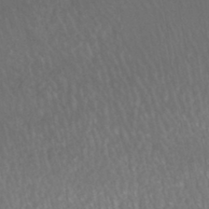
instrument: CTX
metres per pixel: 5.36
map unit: HNhu
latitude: -46.3495
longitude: 97.8045
